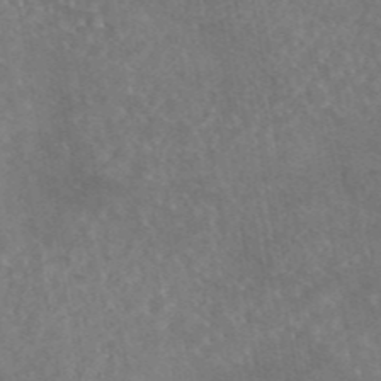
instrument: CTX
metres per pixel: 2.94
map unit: eAb
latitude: 44.9325
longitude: 115.6911
